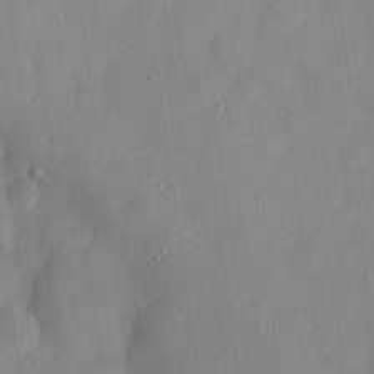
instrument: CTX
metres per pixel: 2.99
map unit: eHh
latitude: 29.2726
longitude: -74.5735
